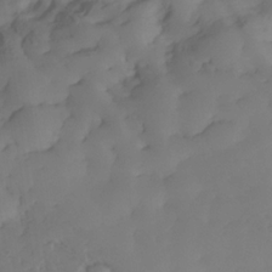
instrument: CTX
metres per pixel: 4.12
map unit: Nhe
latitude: -33.7856
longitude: -143.3293
